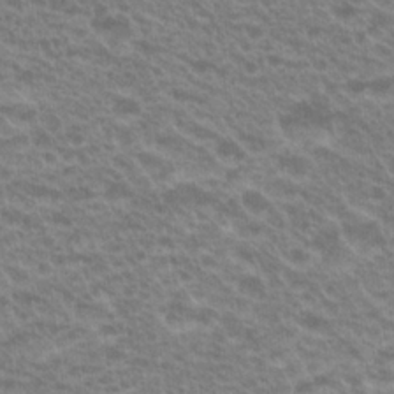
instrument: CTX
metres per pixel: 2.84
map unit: Hto
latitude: 21.8206
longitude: -37.6883
